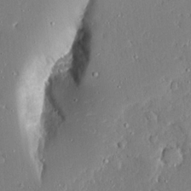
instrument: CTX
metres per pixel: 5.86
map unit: Ave
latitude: 16.8380
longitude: -140.8191
